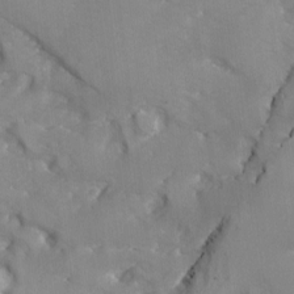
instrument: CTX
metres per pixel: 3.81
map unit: Ave
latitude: -9.2376
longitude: -117.4426
